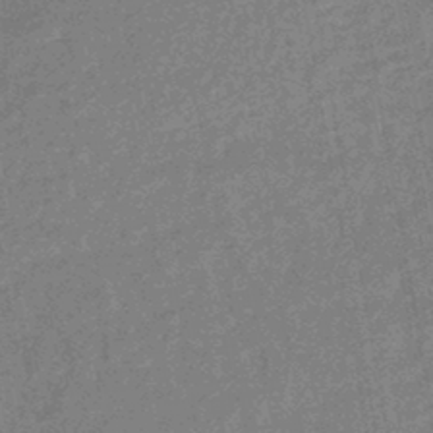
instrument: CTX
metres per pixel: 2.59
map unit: HNhu
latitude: -44.4629
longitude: 99.2754
